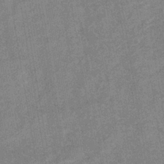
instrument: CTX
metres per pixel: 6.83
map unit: lHb
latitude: -36.9730
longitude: 73.7666
